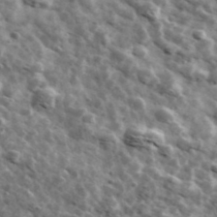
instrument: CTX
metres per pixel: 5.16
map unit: Ave
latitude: 42.1767
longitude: -107.5182
